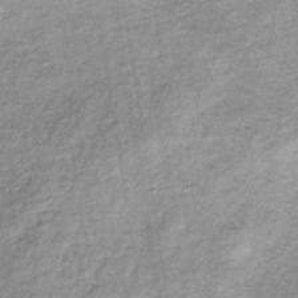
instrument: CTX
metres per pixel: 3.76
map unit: lHb
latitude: -36.2172
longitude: 65.7289
